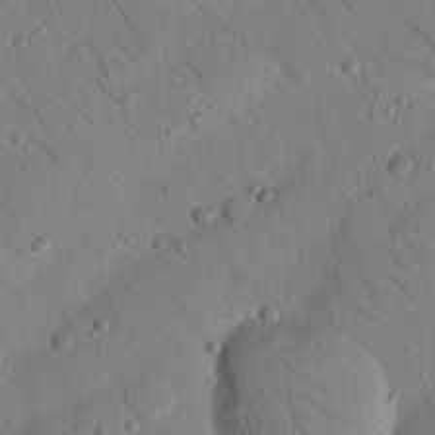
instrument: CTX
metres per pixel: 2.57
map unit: Nhu
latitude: 22.7813
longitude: -74.7624
